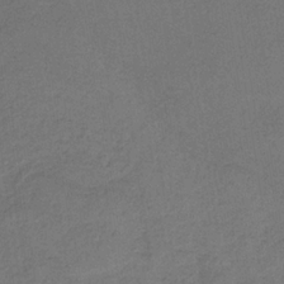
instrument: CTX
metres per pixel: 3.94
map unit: HNb
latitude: -32.2929
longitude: 63.3887
